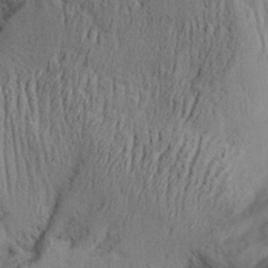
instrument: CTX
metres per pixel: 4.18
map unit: Aa
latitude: 28.2711
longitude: -134.1577
